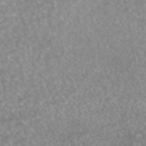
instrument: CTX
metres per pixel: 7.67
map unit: eAb
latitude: 45.1970
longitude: 104.9541
